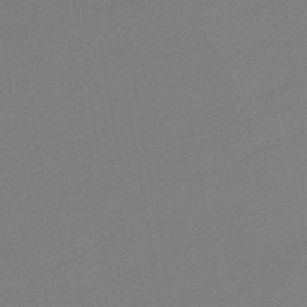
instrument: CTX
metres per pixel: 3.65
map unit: lHb
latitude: -46.4440
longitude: 67.3510
